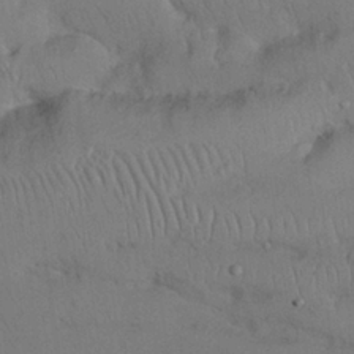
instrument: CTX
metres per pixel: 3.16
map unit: Nhu
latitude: 26.2712
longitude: -70.8569
